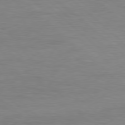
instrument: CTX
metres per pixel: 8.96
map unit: Hpe
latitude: 77.8394
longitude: -126.0822
